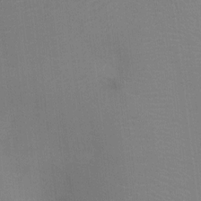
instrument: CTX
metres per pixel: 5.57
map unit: Ht
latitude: -4.5762
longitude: -17.2726
